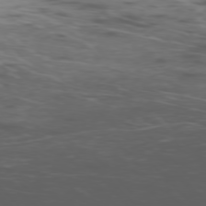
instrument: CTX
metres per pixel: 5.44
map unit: Ap
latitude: -77.1620
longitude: -66.2144
